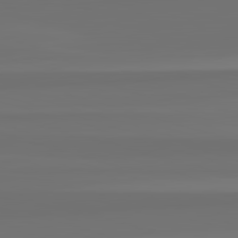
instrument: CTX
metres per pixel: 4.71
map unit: lApd
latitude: 82.8946
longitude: 160.4062
